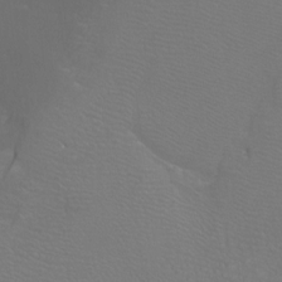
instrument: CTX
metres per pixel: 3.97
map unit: Htu
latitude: -7.0864
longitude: -32.8191
